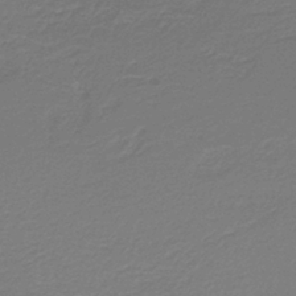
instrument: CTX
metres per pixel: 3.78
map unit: HNb
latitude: -38.3495
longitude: 55.2754
